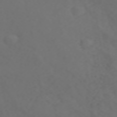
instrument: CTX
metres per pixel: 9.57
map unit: ANa
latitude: 42.4790
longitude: 34.5196
